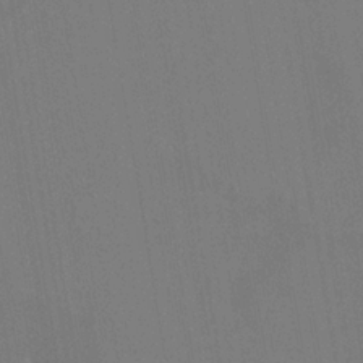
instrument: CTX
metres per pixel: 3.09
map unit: HNhu
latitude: 5.8772
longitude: 4.4440
